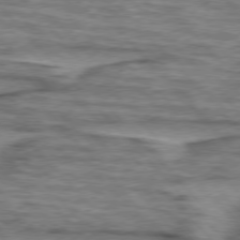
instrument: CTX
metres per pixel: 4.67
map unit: lApd
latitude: 76.4223
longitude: -77.4048
